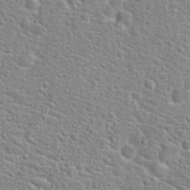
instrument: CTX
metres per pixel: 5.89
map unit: Hto
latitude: 24.5167
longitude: -49.1592
